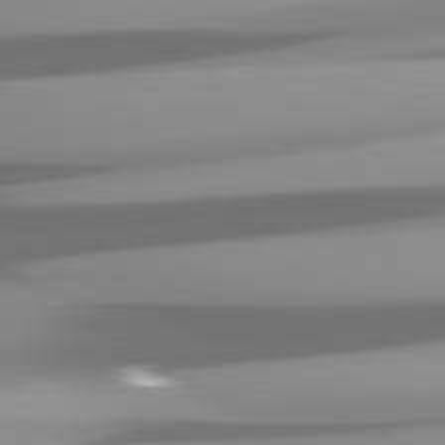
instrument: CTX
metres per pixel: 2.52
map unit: lApd
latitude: 82.0255
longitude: -147.7072
